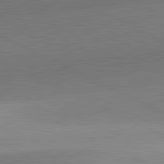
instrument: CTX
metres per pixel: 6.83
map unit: lApd
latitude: 81.8961
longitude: 133.8612
